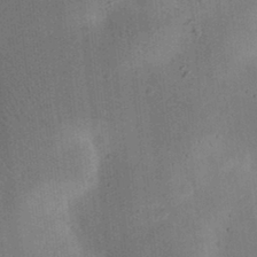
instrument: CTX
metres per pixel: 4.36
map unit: eHh
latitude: 24.3089
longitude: -70.5735
